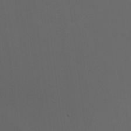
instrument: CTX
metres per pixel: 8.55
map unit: Nhu
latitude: -6.9919
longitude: -95.0837
